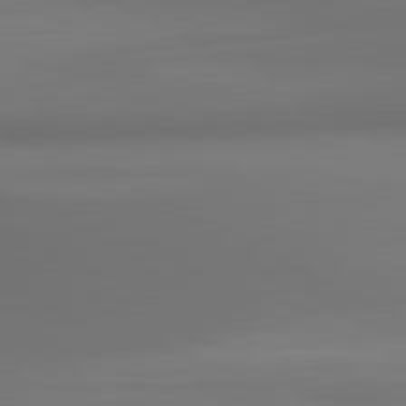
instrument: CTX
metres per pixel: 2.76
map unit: lApd
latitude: 80.8758
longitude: 136.3495
